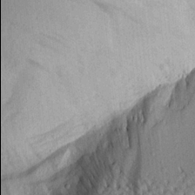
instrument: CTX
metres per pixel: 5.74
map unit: Aa
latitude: 19.5371
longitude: -145.9906
